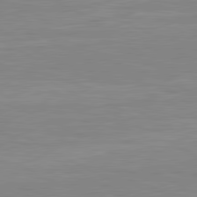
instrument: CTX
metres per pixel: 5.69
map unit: lApd
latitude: 80.8191
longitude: 171.2565
